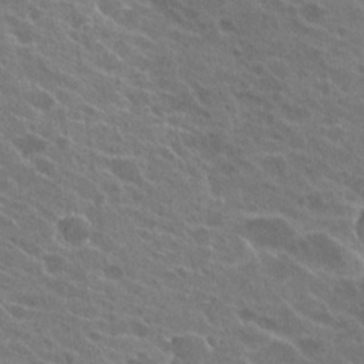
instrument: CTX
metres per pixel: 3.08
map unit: Hto
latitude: 22.3656
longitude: -38.6868
